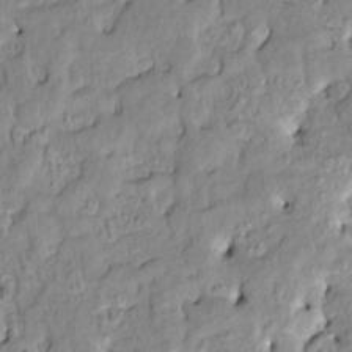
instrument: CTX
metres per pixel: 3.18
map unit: HNhu
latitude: 7.4993
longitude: -2.9136
